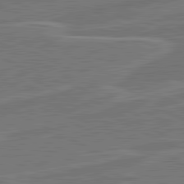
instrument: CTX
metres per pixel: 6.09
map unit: lApd
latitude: 81.3482
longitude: 121.3698
